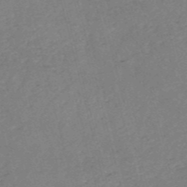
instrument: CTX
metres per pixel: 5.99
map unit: HNb
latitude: -53.8233
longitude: -37.0081
